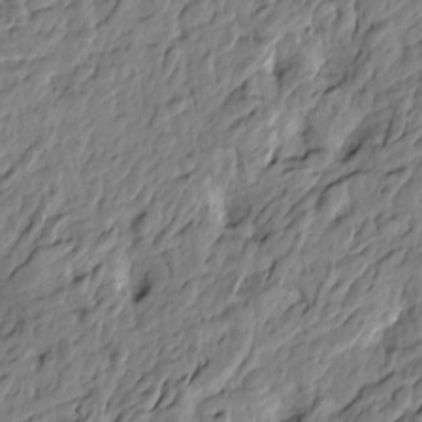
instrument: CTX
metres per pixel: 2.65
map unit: Htu
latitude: -3.4643
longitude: 179.2565
